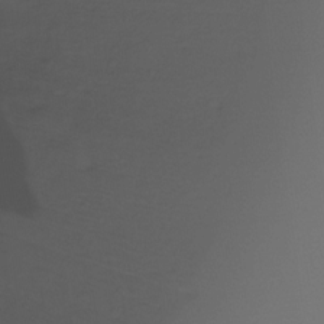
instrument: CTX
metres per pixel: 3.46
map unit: Htu
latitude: -14.7841
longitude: -45.7449
